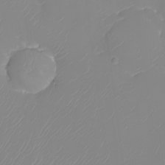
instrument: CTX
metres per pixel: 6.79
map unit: Nhu
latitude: -8.8030
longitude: -84.3089
